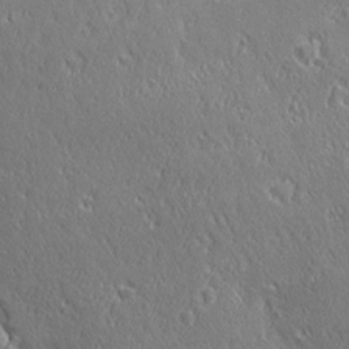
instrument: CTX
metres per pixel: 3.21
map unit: Ave
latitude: 21.1592
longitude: -136.2901
